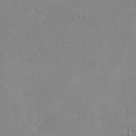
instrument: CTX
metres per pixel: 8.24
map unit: lHvf
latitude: -12.1039
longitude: -101.1781
